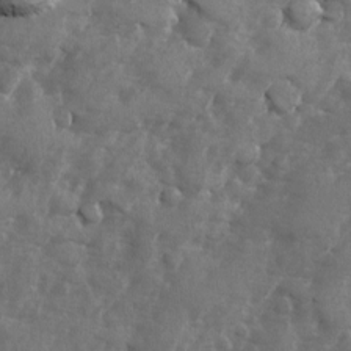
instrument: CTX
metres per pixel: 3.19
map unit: Ave
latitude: -7.8044
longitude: -117.3671
